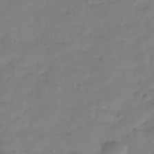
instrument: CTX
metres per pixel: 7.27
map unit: Hve
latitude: -30.5196
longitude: 95.5966
